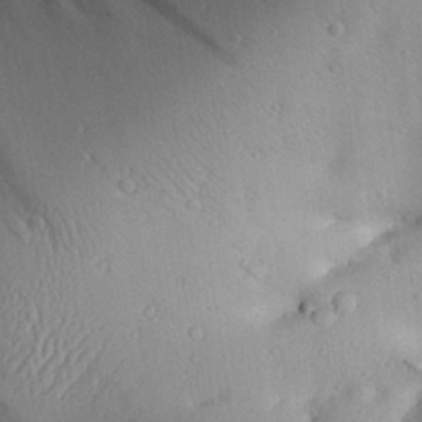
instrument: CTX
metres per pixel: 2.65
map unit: Aa
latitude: 30.0444
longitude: -133.7828
